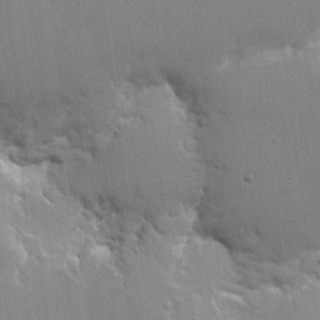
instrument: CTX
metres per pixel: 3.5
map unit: eHh
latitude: 8.1011
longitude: -67.7260
